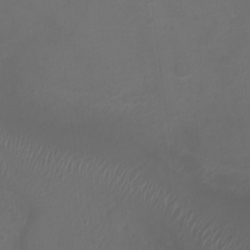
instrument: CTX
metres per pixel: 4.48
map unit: Ht
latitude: 1.0836
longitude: -21.5938
